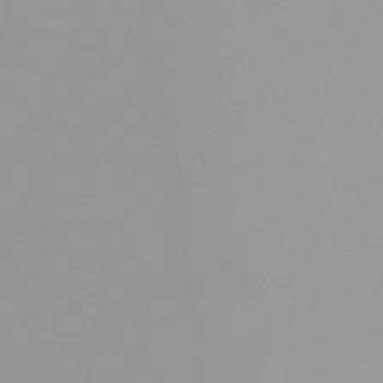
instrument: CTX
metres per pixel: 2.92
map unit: Htu
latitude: -6.2361
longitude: -71.6883
